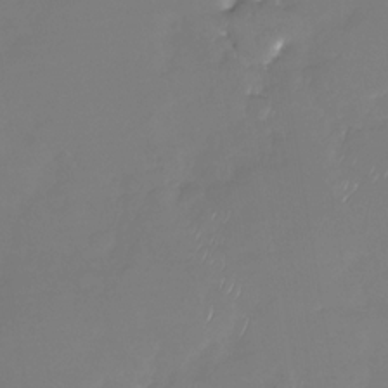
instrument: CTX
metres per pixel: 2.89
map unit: Nhu
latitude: -29.4077
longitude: -63.7072
